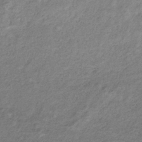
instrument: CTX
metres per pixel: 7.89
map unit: eHb
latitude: -38.4251
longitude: 78.3117
